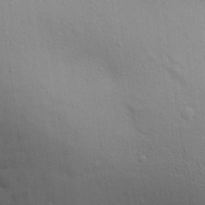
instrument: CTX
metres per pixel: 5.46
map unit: Aa
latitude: 30.3657
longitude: -147.1404
